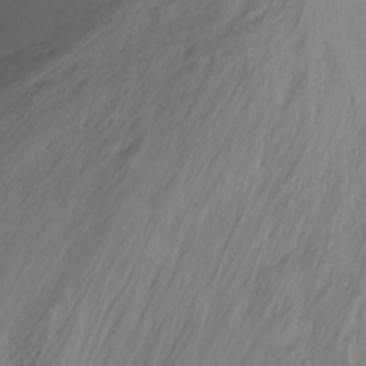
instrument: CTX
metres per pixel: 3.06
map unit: Nhu
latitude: -13.8800
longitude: -60.2522
